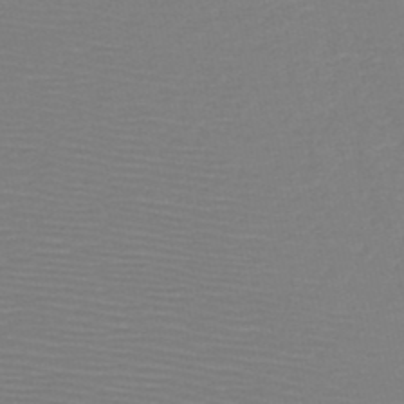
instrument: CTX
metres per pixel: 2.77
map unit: HNb
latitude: -49.5022
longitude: -44.1389
